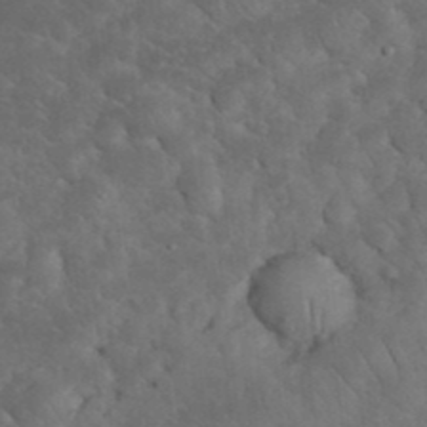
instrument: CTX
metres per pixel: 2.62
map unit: eHh
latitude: 33.8205
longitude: -66.7624
